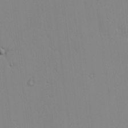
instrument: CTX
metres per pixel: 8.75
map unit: lAvf
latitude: -1.5022
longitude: -106.0255
